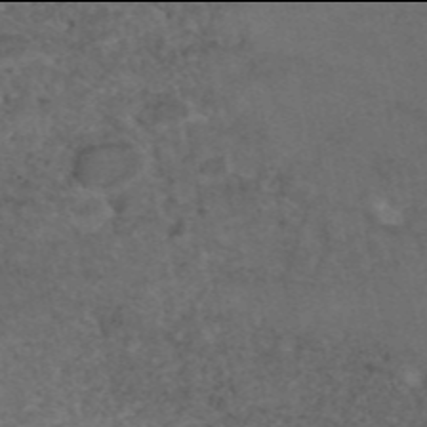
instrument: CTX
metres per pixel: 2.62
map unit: eAb
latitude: 45.9906
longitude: 114.3873
